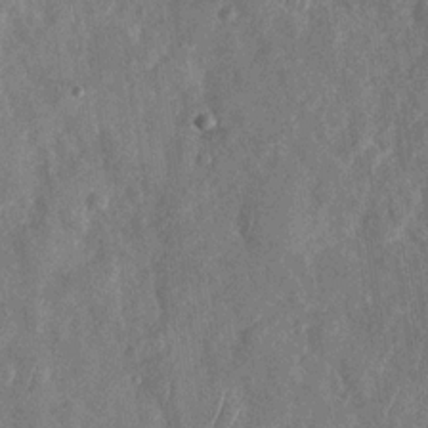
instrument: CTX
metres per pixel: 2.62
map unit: Nhu
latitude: -29.6533
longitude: -58.6491
